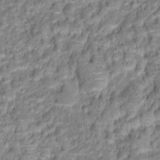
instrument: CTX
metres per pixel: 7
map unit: Hto
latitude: 16.3089
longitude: -40.2522
